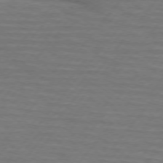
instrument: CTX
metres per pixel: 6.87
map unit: lApd
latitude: 74.8191
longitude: -55.8394
